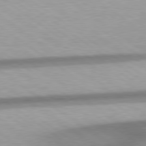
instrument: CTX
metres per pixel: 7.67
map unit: Hpe
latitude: 78.9703
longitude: -134.5734
